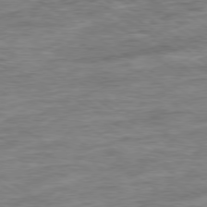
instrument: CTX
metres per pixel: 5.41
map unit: Ap
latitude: -79.5588
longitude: -48.4790
